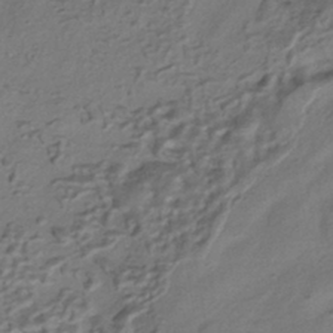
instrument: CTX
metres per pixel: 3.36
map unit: HNhu
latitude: -41.5021
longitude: 105.5021
